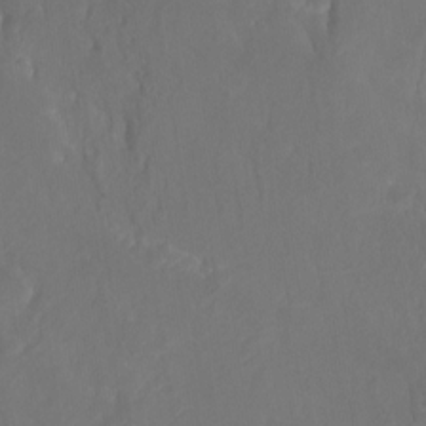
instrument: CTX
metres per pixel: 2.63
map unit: Htu
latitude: -12.8786
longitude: -70.4601
